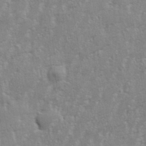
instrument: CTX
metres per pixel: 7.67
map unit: eHh
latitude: 34.4601
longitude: -132.2900
